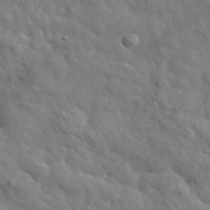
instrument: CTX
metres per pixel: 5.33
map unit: lHvf
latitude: 35.7638
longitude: -86.3089
